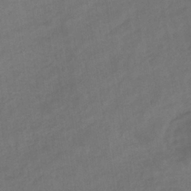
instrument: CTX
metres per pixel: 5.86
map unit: eHb
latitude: -36.1227
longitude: 79.3509
